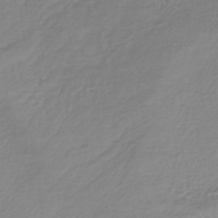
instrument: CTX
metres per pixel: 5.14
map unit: lHb
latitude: -40.2928
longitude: 69.9367
